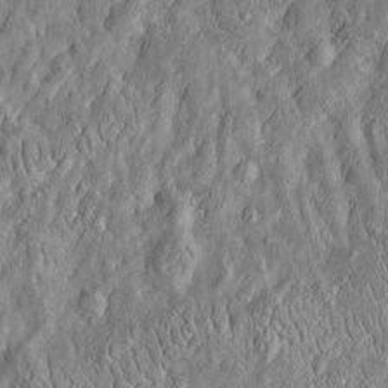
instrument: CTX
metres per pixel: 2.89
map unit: Htu
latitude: -6.7841
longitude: 157.4265
